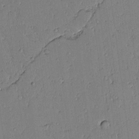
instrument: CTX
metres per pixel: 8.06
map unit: Aa
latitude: 11.1214
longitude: -128.7624
